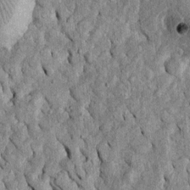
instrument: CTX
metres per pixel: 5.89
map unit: Htu
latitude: -4.8597
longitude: 157.1053
